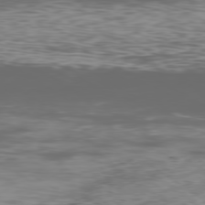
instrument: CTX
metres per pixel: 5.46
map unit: Ap
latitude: -79.3509
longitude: -75.2159
